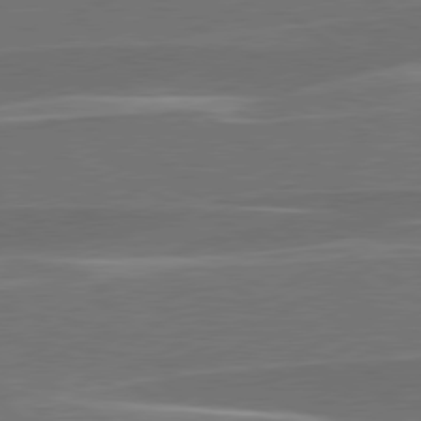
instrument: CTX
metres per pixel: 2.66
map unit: lApd
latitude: 79.3482
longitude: -94.0633
